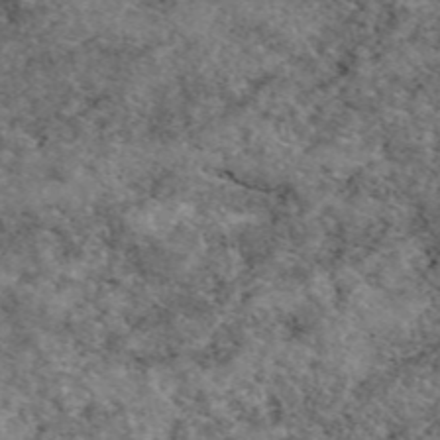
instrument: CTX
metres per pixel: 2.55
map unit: eAb
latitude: 49.5182
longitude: 111.8044
